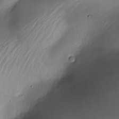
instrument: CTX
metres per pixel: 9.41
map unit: Nhe
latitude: -19.4265
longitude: 144.3873
